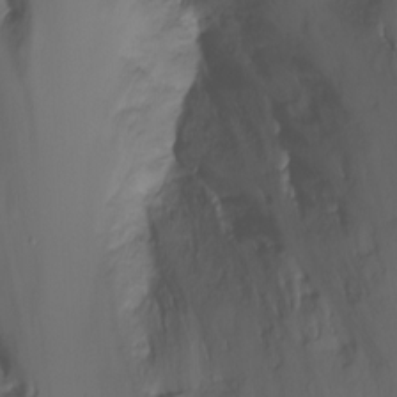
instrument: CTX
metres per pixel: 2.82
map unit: Ht
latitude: 1.0458
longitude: -36.5357
